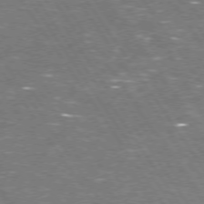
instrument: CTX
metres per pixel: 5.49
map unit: Hpe
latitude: 73.4238
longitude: -125.4426
